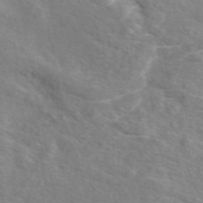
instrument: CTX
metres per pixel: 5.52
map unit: eAb
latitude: 48.7624
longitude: 119.7289
